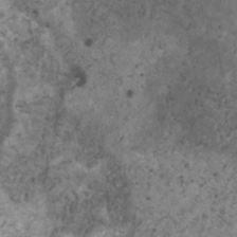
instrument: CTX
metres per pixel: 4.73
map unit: HNhu
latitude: 1.0269
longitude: 4.3684
